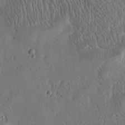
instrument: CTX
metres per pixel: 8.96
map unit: Htu
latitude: -4.4629
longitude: 174.6518
